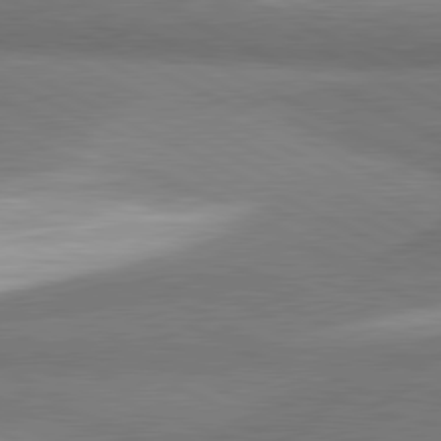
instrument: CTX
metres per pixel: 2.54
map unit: lApd
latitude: 81.0836
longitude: 165.2187
